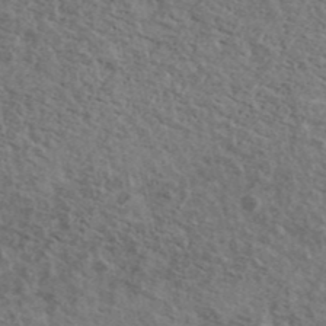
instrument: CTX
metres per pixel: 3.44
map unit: Ave
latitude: 40.0633
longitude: -108.1766
